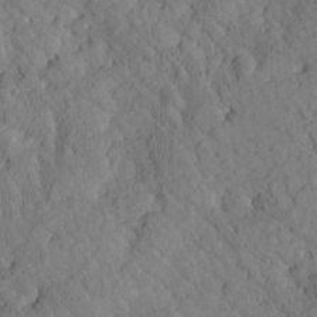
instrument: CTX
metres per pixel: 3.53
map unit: Htu
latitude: 0.6490
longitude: 176.1228
